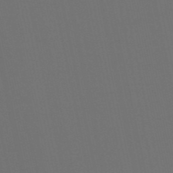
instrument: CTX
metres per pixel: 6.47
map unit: eHb
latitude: -50.5196
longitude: 70.5574
